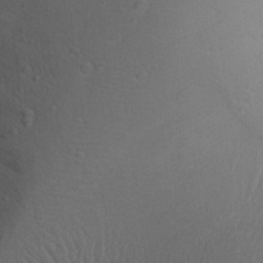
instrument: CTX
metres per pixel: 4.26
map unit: Nhu
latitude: 22.4412
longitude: -72.2901
